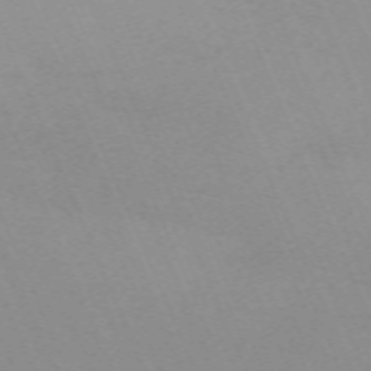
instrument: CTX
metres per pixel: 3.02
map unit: Nhu
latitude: -66.9919
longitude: 38.7841
